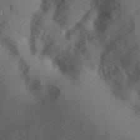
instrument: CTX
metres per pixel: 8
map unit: lHvf
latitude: 26.3845
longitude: 141.3321
